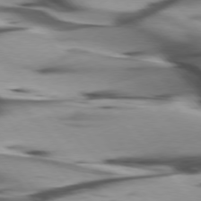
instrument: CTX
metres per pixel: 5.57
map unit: lApd
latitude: 75.9906
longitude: -64.2334
